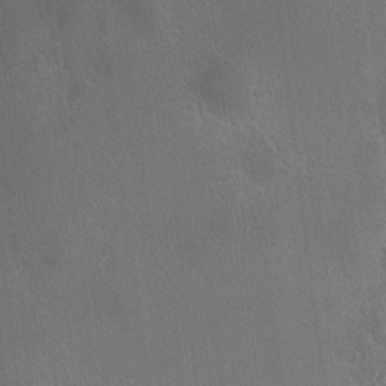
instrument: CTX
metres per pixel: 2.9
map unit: HNhu
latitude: 8.8569
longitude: 13.7478
